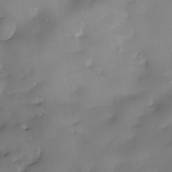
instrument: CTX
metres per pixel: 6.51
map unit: eHh
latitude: -23.1431
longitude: 15.3510
